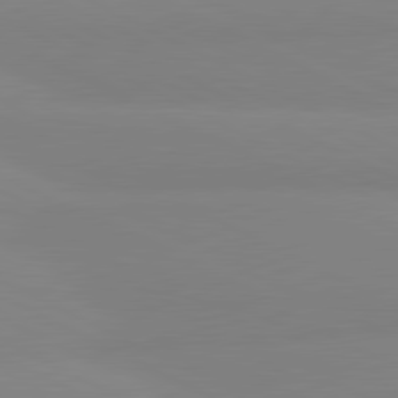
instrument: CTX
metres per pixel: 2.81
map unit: lApd
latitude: 81.1403
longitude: 179.6533
